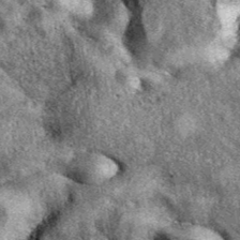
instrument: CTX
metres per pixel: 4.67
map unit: eAb
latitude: 39.5560
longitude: 108.5385
